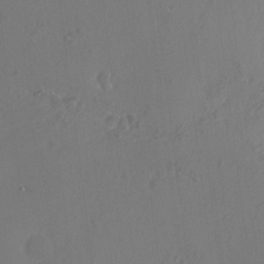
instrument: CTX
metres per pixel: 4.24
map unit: HNhu
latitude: 6.1389
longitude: 13.0298
